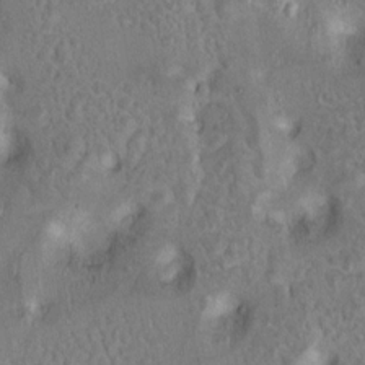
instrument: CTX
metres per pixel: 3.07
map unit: Ht
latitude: 10.1011
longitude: -32.0444
